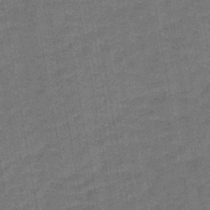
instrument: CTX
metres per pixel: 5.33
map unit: lHb
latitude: -43.3131
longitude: 63.2942
